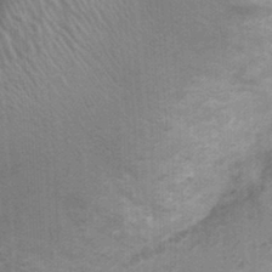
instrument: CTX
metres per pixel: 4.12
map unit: Nhu
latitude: 1.6127
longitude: -17.6882
